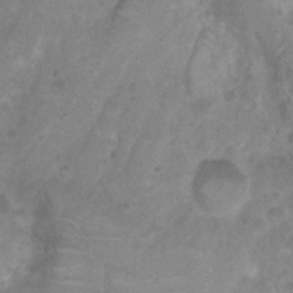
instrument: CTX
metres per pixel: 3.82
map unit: Nhu
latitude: 3.1403
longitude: -24.8002
